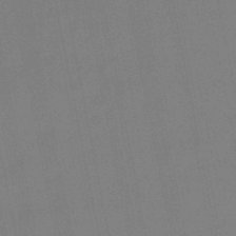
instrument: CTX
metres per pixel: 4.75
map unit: lHb
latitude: -48.7086
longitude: 79.9556
